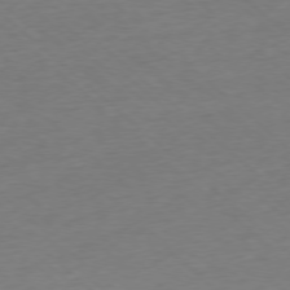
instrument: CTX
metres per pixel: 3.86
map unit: Ap
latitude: -77.7856
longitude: -97.3293
